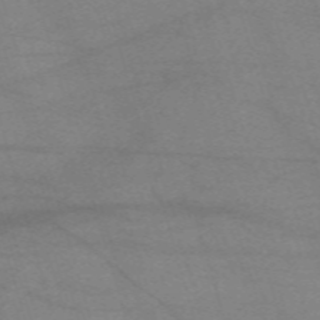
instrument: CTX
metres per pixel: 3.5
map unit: eHh
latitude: -61.0486
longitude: 54.2740
